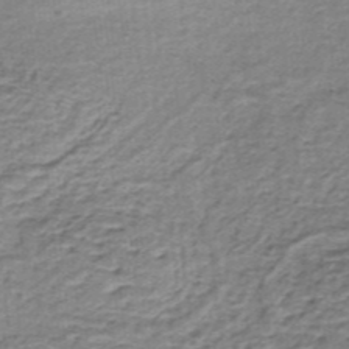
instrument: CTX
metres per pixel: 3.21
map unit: lHb
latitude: -36.4251
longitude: 60.4440
